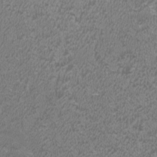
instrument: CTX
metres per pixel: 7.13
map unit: HNhu
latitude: 2.7813
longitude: -1.5182
